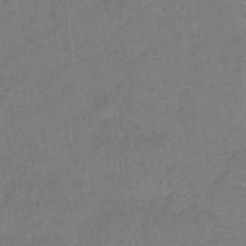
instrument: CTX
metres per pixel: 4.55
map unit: Hto
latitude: -5.0675
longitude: -35.8772
